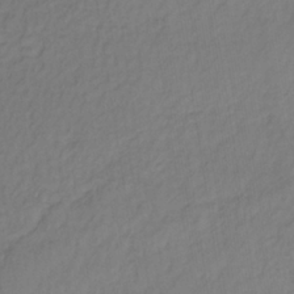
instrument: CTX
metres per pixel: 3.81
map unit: lHb
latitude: -36.2550
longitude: 71.4455
